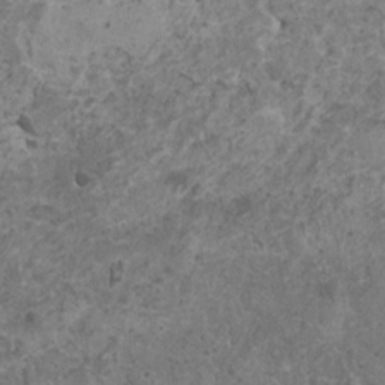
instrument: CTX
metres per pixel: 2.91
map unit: HNhu
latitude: 0.2144
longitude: 3.4832
